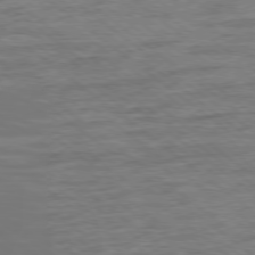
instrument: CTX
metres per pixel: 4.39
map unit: Ap
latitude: -79.0108
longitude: -102.8380
